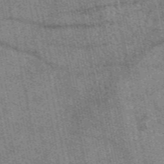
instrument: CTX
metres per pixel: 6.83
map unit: eAb
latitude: 50.1577
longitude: 114.9353
